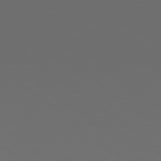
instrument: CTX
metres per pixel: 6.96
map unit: Hpe
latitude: 78.5168
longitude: -175.2537
